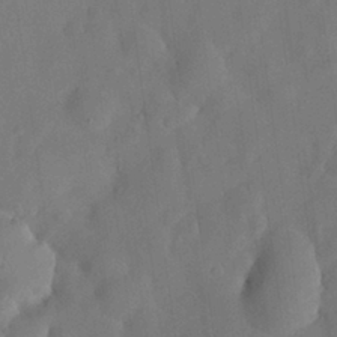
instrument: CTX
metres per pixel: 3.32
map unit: Nhu
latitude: 25.8583
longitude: -73.0648
